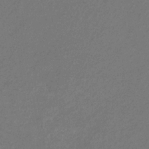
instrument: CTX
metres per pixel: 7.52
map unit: eHb
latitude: -30.9541
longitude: 70.8597
